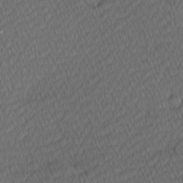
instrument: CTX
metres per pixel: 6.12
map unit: Hve
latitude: 12.3845
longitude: -90.4412
